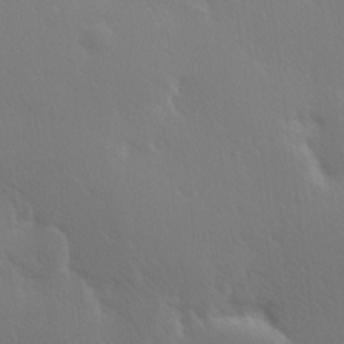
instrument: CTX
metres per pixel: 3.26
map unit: Hve
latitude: 19.6505
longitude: 149.7478
